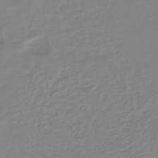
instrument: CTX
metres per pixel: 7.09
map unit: lHb
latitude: -44.4062
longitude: 69.2942
